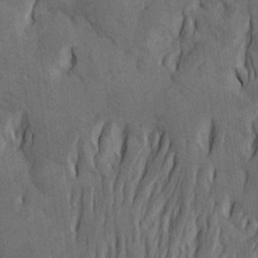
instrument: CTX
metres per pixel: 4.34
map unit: Htu
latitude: -4.4062
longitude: -177.5938
